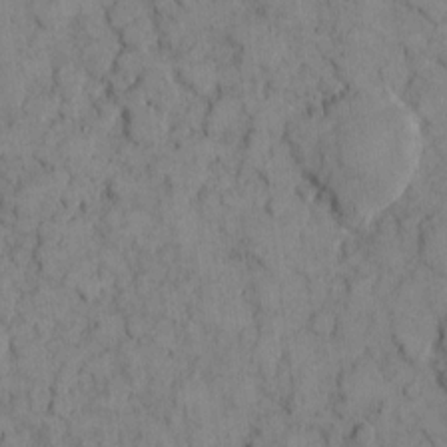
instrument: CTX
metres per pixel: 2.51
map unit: eHh
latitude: 7.9906
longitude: -64.6301
